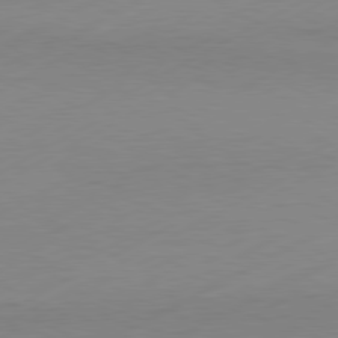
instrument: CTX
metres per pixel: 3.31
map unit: Hpe
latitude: -81.5210
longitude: 13.2187
